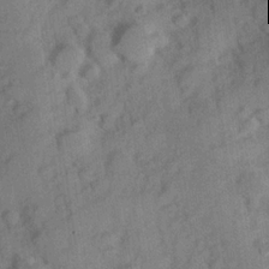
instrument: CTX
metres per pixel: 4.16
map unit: Hve
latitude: 23.9906
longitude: 147.5399
